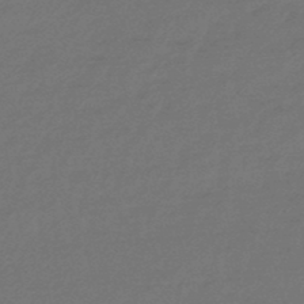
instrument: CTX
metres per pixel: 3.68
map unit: eHb
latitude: -47.8044
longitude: 85.9367
